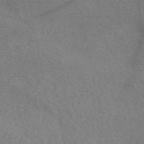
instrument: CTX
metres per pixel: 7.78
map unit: eAb
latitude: 50.9702
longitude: 109.3887
